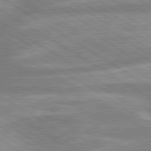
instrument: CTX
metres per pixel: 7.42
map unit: lApd
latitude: 80.0822
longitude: -165.2915
